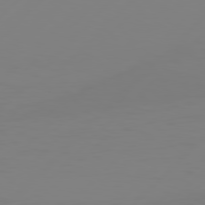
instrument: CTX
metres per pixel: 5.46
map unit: Hpe
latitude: 78.0822
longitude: -139.0269
